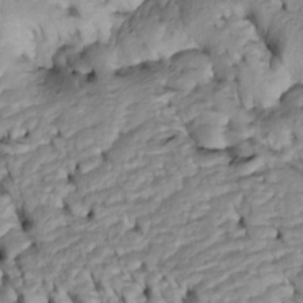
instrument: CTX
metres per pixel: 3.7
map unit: Htu
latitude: -6.1794
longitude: 154.3495
